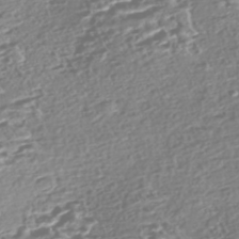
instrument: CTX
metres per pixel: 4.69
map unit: Nhe
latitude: -46.9541
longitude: -172.7813
